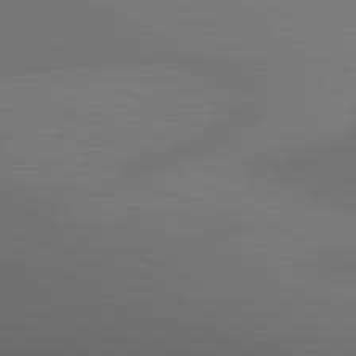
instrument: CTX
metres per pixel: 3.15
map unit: lApd
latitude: 80.6301
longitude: 137.1809
